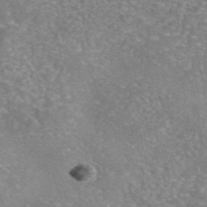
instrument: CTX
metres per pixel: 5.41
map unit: eAb
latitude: 46.0633
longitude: 105.3320
